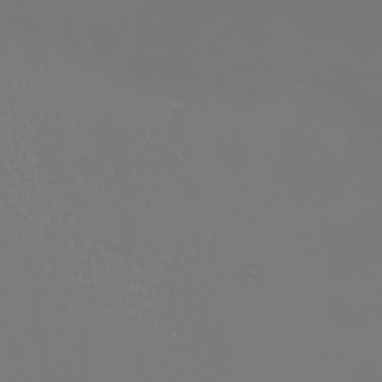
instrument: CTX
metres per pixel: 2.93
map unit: Nhu
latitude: -6.4629
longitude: -84.1389
